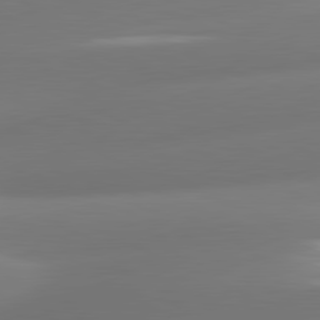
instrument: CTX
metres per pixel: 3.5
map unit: lApd
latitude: 81.1403
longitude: -161.2915
